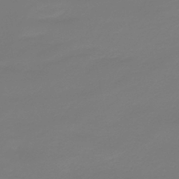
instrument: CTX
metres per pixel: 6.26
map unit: lHb
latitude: -42.4062
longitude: 63.9178
